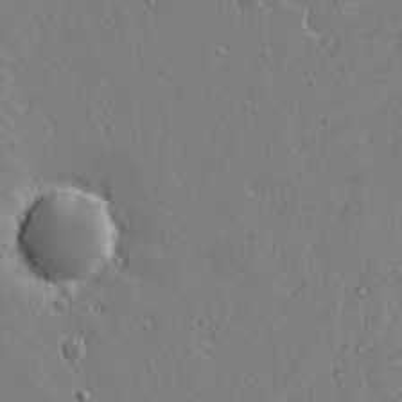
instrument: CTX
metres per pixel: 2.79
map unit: lAvf
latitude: 16.3656
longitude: -127.8961
